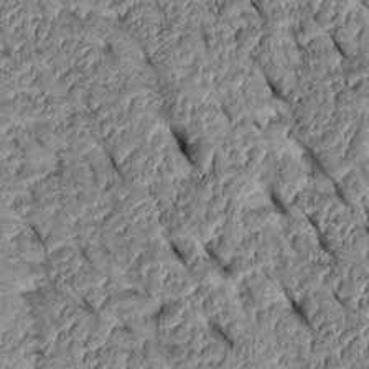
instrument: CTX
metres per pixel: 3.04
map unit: Htu
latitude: 1.3292
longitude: 148.0283
